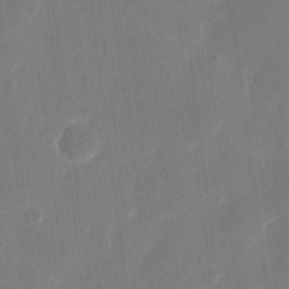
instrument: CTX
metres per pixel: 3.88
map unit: eHh
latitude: 11.7828
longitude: -68.5735
